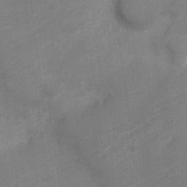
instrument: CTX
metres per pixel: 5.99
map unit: Nve
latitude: -18.5385
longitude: 108.2173
